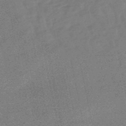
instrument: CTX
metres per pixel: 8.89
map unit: lHb
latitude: -49.3699
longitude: 79.5588
